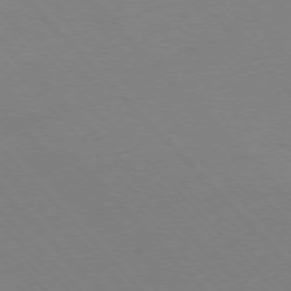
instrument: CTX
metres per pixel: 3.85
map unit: Ap
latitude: -76.5385
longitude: -85.7072
